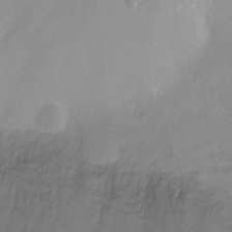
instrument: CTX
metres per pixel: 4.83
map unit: Ht
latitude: -6.6140
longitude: -30.3090
